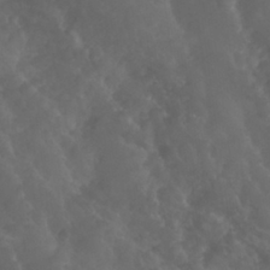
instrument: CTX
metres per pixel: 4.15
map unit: Nhu
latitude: 28.7057
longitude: -56.0255
